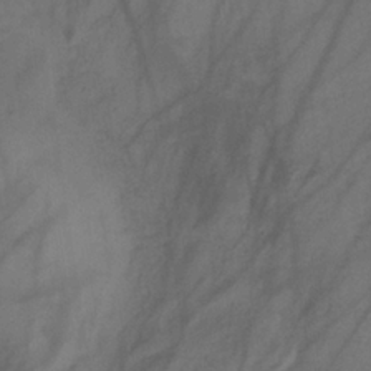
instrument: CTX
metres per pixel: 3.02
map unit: HNb
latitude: -32.1795
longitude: 63.5966
